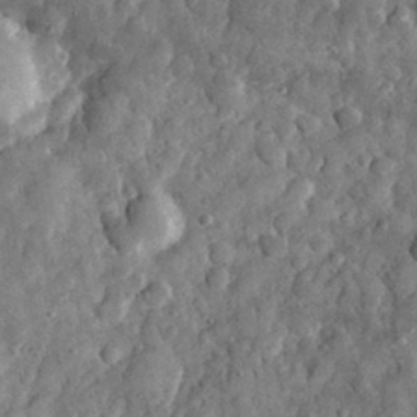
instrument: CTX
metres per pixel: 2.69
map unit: eHh
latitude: 31.4238
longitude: -69.4238
